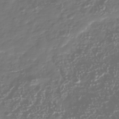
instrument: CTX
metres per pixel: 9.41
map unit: Nhu
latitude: -40.7841
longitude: -82.9135
